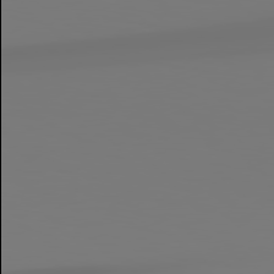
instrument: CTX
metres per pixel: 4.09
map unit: Hpe
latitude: 78.8569
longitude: -145.9906
